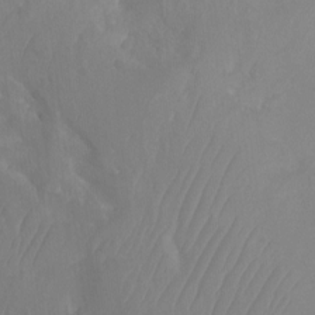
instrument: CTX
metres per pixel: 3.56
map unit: Aa
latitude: -12.8219
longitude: -67.2914
